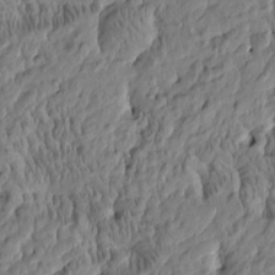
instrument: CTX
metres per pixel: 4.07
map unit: Htu
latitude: -4.8408
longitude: 177.7289
